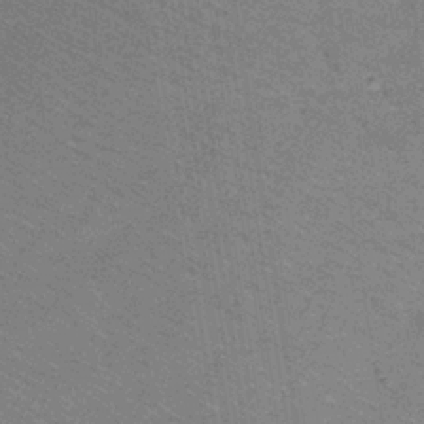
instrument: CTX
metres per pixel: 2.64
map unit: lHb
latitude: -33.4455
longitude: 67.1053
